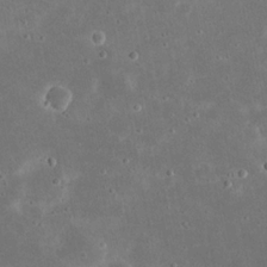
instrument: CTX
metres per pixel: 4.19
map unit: eHh
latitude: 21.3671
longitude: -68.0822
